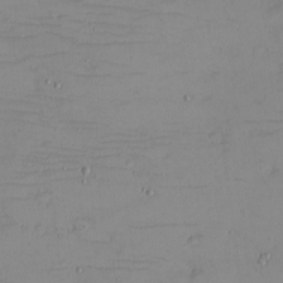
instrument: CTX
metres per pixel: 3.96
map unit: eHh
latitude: -5.4454
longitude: -81.0269
